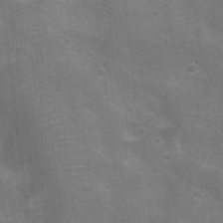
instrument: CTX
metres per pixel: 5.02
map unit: Nhu
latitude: 9.0270
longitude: -22.2145
